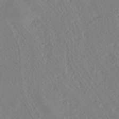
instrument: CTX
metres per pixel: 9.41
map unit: HNhu
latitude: -40.8219
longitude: 99.8989
